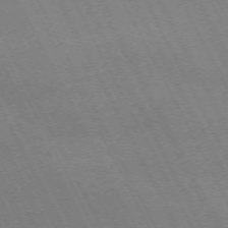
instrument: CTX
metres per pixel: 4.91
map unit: Hpe
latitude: -71.3321
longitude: 8.7274
